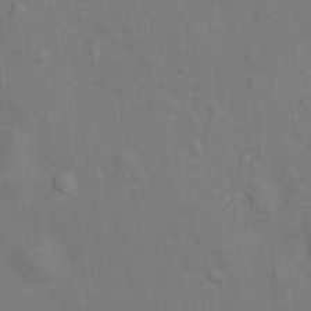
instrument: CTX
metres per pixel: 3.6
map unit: Ht
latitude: 13.5749
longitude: -41.0269
